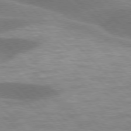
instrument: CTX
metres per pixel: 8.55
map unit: lApd
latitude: 77.2159
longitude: -50.8380
